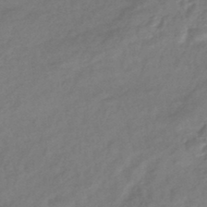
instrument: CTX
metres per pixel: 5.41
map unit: eHb
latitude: -42.6896
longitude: 84.4062
